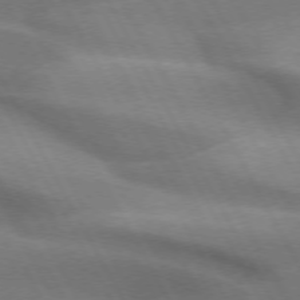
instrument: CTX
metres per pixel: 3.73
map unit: lApd
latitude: 72.7813
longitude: -50.7057
